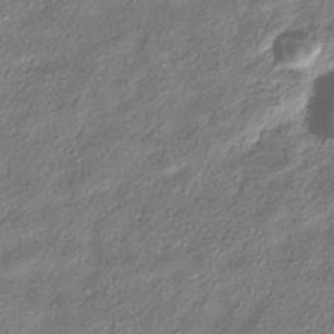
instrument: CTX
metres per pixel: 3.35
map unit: HNhu
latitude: -40.1795
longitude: 101.5210
